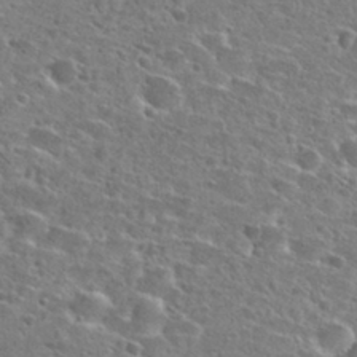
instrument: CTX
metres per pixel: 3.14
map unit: Hto
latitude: 25.8394
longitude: -47.6883
